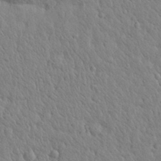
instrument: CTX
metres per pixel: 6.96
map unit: eHh
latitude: 28.3278
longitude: -75.8205
